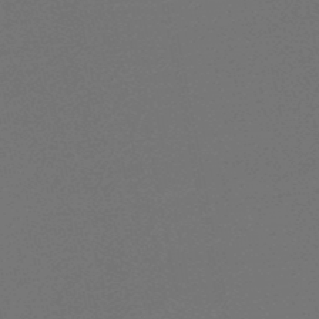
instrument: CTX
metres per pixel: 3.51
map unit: HNb
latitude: -47.7666
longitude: 56.3495
